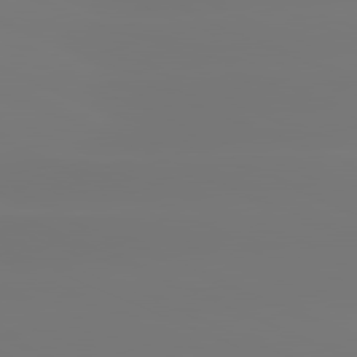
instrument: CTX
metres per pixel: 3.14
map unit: lApd
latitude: 81.5182
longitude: -149.7261
